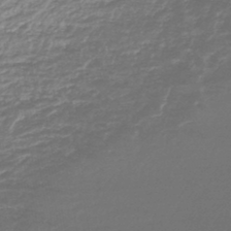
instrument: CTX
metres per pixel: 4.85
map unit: lHb
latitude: -44.4062
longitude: 68.0472
